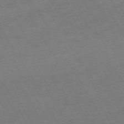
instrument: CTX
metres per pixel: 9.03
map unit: Hpe
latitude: -72.5007
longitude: 9.3132
